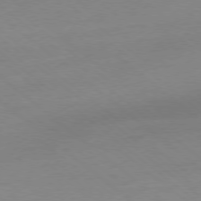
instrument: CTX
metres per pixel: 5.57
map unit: Ap
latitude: -78.8597
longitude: -99.4048
